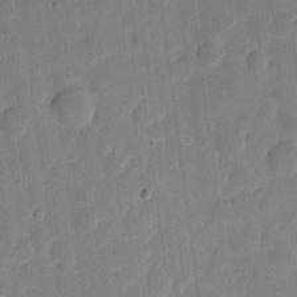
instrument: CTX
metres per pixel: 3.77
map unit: eHh
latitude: 6.5735
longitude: -71.0080
